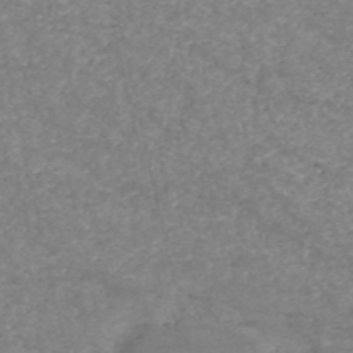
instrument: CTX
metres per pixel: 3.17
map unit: HNb
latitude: -54.1795
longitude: -38.6112
